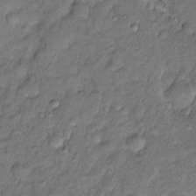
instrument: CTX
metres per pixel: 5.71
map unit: Htu
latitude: -6.8030
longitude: 157.9745
